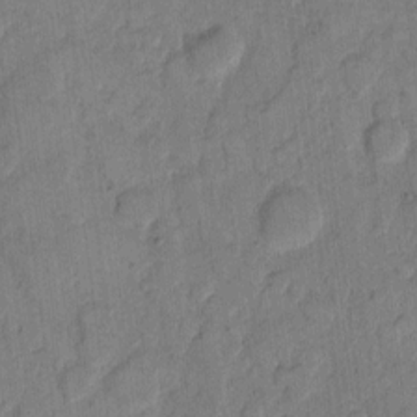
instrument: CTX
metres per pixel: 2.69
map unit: eHh
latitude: 11.7450
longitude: -65.7639
